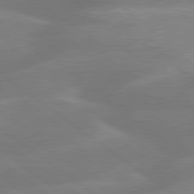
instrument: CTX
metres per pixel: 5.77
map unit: lApd
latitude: 79.6505
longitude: -148.2334
